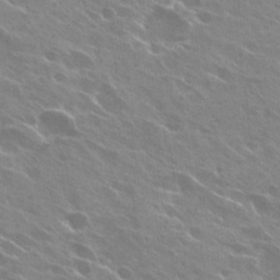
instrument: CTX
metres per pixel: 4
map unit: Hto
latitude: 26.9136
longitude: -41.0269
